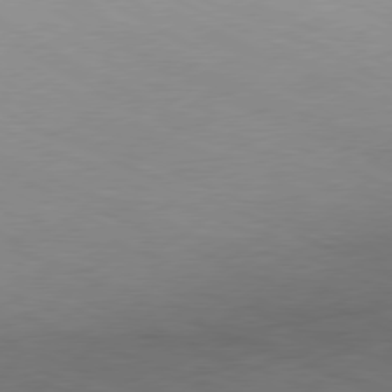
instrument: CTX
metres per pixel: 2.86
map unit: Ap
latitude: -78.7652
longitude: -72.5735
